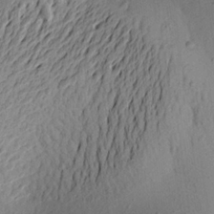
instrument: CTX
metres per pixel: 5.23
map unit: Aa
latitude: 22.3089
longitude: -149.6883
